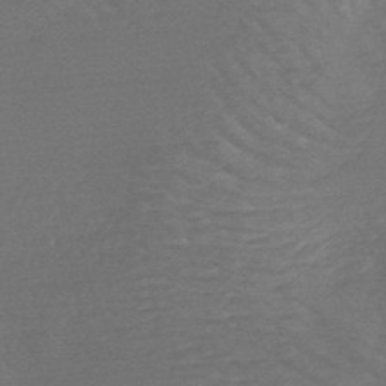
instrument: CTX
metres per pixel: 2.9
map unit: HNb
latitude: -49.8234
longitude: -47.4805
